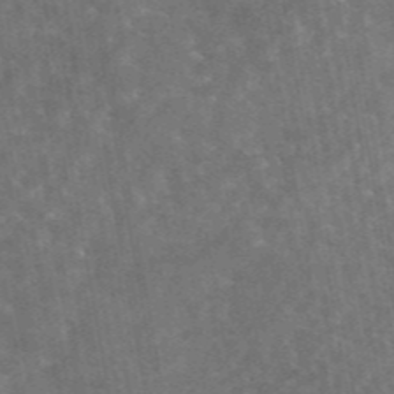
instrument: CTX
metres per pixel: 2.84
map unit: eAb
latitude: 44.9891
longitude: 123.0865
